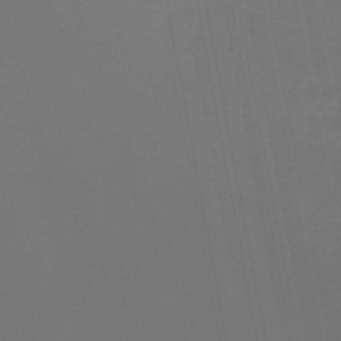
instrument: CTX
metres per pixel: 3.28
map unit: lHb
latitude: -47.0486
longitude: 74.2551
